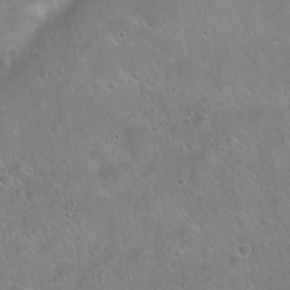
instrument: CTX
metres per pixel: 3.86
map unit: Hto
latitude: 21.6316
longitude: -53.3482
